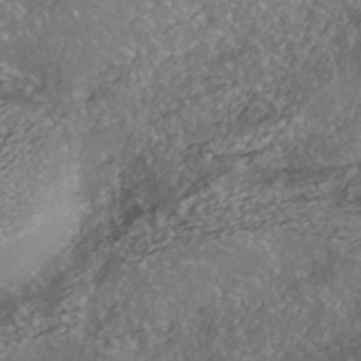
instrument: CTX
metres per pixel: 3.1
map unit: ANa
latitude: -40.9730
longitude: 105.3698
